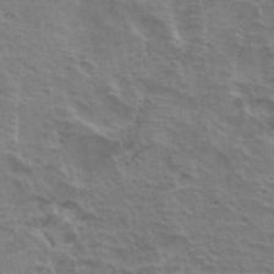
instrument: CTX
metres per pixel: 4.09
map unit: Hto
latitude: 34.4034
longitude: -40.9135
